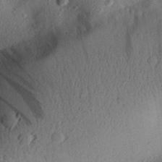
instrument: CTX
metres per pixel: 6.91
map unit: Aa
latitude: 28.8380
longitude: -144.1955
